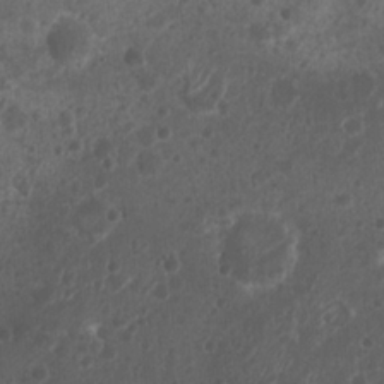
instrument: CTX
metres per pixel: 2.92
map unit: Nhu
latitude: 6.8191
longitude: -21.0647
